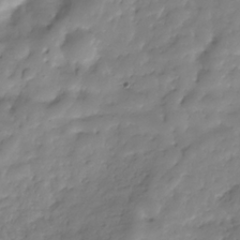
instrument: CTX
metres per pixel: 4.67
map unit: Hve
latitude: -31.2943
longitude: 90.1606
